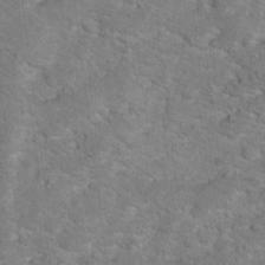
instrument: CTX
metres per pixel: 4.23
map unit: Hto
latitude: 17.2915
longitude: -38.1767
